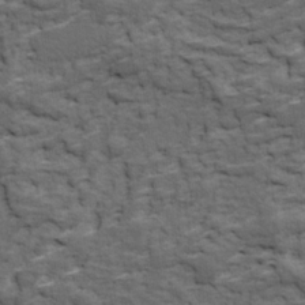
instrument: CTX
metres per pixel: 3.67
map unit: Ave
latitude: 17.7639
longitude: -135.6316
